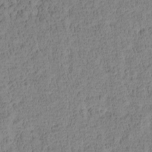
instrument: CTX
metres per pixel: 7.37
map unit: Htu
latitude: -4.5951
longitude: 173.1242
